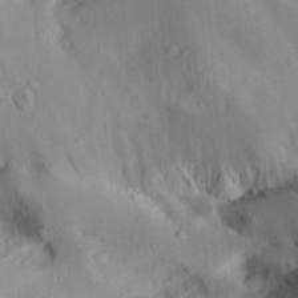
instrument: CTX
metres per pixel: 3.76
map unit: Aa
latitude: 29.2915
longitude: -135.9906
